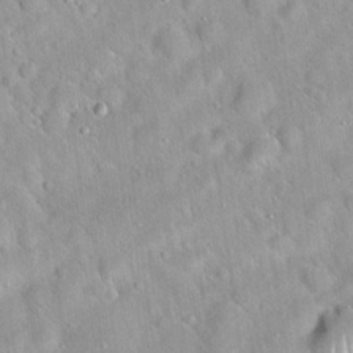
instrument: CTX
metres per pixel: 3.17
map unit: Hto
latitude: 20.5168
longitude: -52.9136
